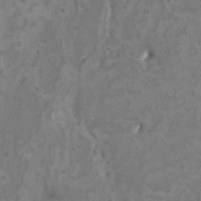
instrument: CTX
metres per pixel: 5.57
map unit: HNhu
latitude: 2.5168
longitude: -3.5371
